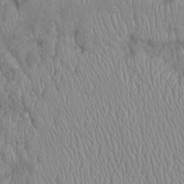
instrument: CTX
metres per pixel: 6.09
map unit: Htu
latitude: -6.1606
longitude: 156.2550
